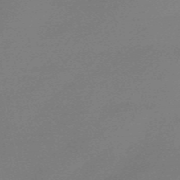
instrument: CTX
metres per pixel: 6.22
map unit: Nve
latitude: -57.1053
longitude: 62.8786
